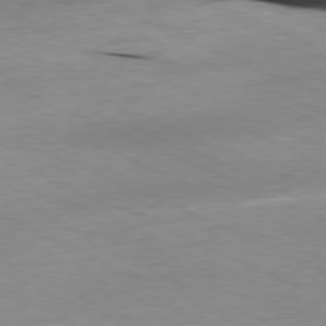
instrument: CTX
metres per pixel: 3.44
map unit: Ap
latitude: -80.0094
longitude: -66.5923
